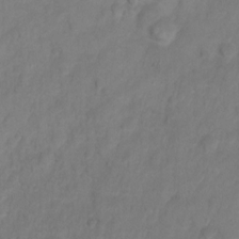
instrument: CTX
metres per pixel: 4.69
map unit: Hto
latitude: 2.7057
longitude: -35.2726
